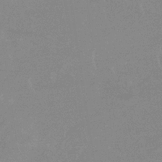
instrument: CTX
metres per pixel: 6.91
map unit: lHb
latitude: -34.0472
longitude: 70.0094
